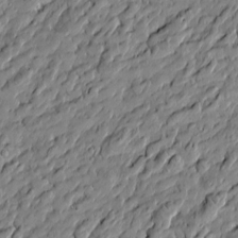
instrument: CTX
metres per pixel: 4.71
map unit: Htu
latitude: -6.0472
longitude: 177.5966
